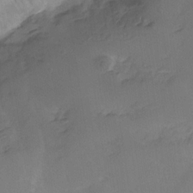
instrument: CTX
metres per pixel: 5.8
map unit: HNhu
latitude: -28.3117
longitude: 74.8030
